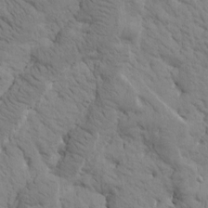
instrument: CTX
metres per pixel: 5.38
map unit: Htu
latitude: -1.2376
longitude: 174.2550
